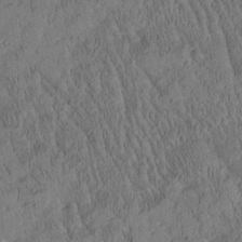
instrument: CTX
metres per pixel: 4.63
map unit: Htu
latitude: -3.8044
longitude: 175.1431
